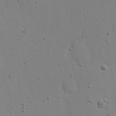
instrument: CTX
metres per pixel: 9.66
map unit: eHh
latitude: 22.5735
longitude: -69.5182
